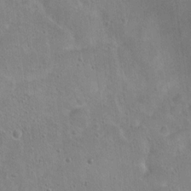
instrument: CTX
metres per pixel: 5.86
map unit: Hto
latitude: 15.8584
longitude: -37.5560
